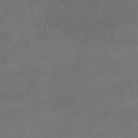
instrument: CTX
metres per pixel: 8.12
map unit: lHb
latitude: -47.7855
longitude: 70.5007
